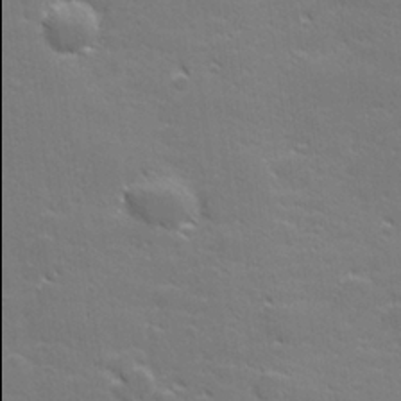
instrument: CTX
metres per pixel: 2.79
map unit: lHvf
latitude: 26.4223
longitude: 142.0094
